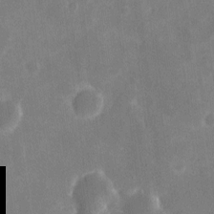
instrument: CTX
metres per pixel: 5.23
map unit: eHh
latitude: 9.4804
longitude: -69.3482
